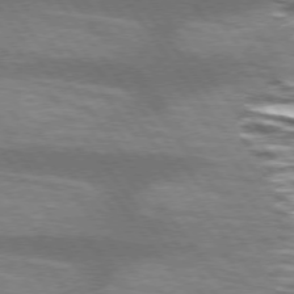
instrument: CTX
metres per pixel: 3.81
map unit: lApd
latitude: 75.0836
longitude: -57.1403
